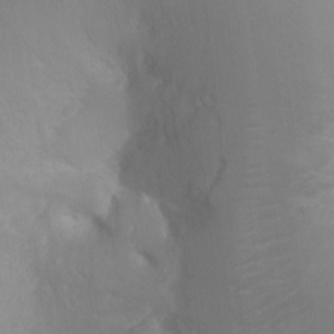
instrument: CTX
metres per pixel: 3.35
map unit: Ht
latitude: -0.6519
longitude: -16.2900
